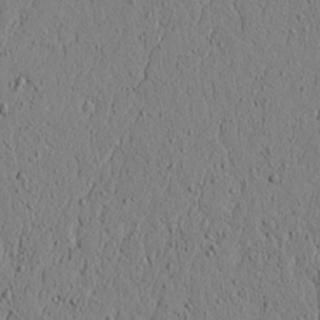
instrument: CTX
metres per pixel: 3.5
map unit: lAvf
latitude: 5.7261
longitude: 165.9745
